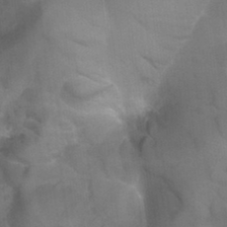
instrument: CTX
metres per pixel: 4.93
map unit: Nhu
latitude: 30.8947
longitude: -54.0822
